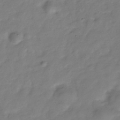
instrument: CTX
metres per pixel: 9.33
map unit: Hve
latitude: -32.5952
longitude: 91.3132
